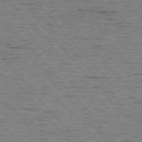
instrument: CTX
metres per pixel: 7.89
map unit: Ap
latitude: -76.1795
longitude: -95.4049
